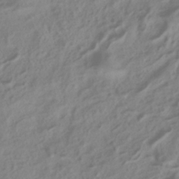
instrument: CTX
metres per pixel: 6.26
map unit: ANa
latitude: -38.3118
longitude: 96.1606
